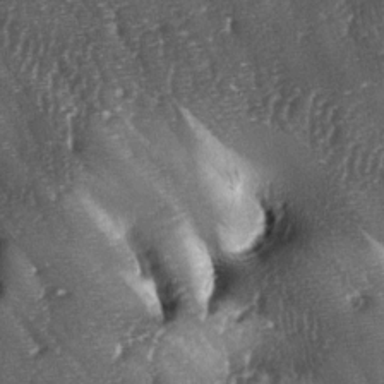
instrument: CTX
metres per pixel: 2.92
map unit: lAa
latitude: -5.9178
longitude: -125.9339
